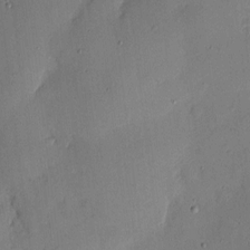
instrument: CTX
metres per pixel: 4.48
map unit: eHh
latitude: 4.7624
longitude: -71.3670
